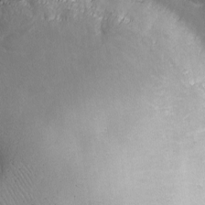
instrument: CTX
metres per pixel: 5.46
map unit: Ave
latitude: -6.9163
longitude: -119.7449
